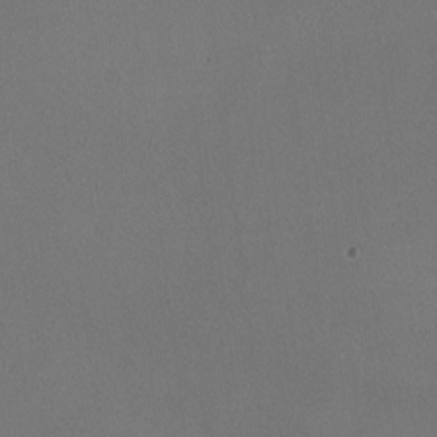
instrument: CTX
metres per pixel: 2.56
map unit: HNhu
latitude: -0.7275
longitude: -0.5734
